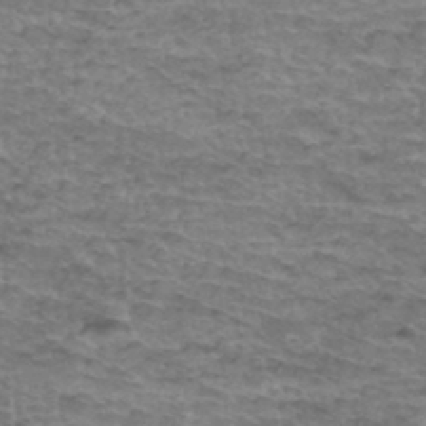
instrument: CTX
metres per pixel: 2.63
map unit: Hto
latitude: 36.8380
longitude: -42.0255
